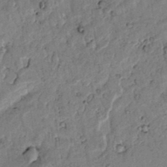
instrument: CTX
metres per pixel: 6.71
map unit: lAvf
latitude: 5.7827
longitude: 160.1039
